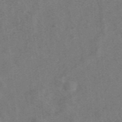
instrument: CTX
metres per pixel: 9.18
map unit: eAb
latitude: 41.8016
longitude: 109.7100
